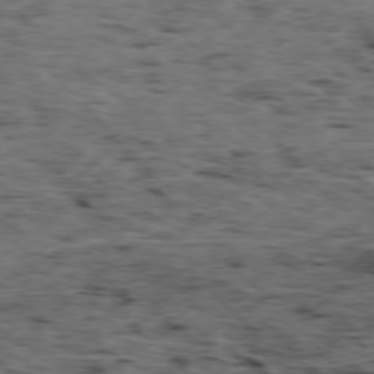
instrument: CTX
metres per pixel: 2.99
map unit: Hpe
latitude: -77.3699
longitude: 12.5574
